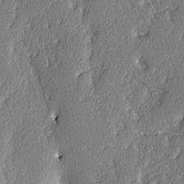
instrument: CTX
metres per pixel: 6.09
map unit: lAvf
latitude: -4.0094
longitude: -107.8016
